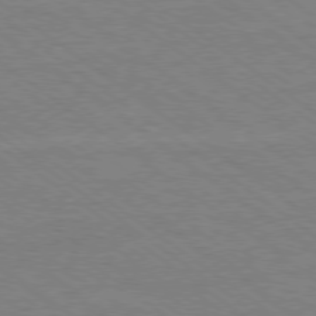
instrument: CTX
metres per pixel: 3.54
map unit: Ap
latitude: -79.3509
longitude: -83.3859
